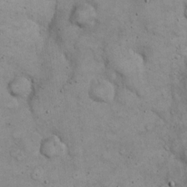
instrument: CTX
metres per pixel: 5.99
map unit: eHh
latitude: 20.0255
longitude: -60.4412
